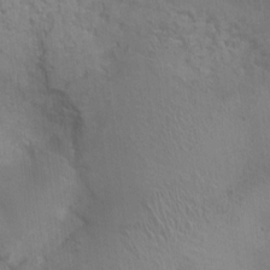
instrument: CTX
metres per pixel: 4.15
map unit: Nhu
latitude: 0.3656
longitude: -16.5923
